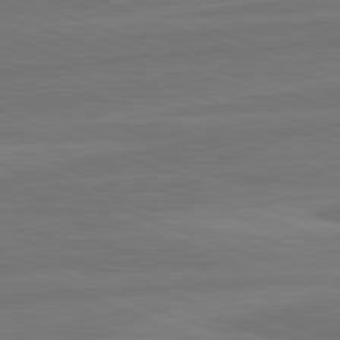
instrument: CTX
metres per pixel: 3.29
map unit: lApd
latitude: 82.1955
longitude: -175.3104
